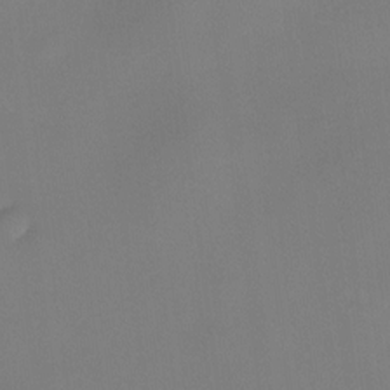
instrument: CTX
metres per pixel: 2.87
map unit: eHh
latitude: -22.8786
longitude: 14.7841
